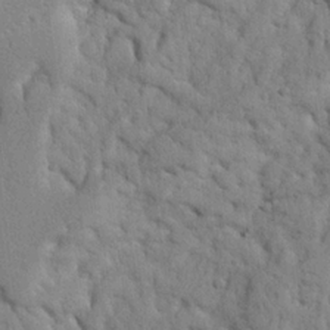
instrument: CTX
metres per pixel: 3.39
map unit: Nhu
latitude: 20.7813
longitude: -76.5734
